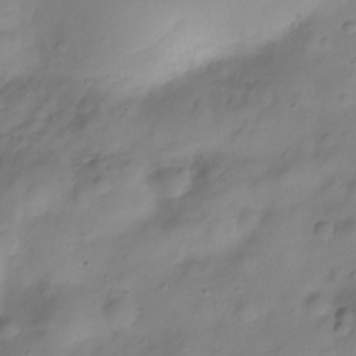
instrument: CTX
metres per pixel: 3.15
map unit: Hve
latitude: -29.1998
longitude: 93.7667
